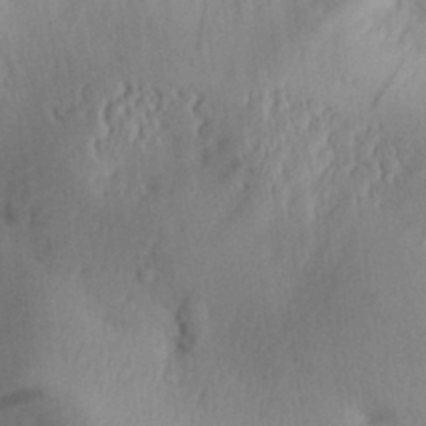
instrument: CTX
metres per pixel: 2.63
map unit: Aa
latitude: 29.7827
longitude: -133.8394
